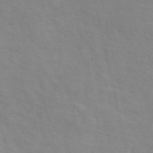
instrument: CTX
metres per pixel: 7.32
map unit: ANa
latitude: 49.2537
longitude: -73.3293
